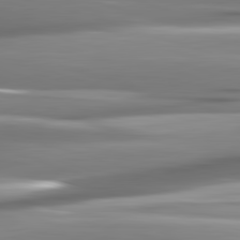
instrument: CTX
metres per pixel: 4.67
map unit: lApd
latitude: 82.3467
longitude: -141.8394
